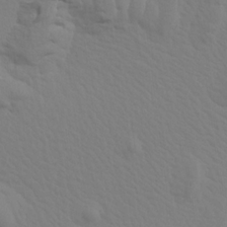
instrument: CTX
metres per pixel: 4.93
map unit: Aa
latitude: 18.7435
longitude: -144.9325
